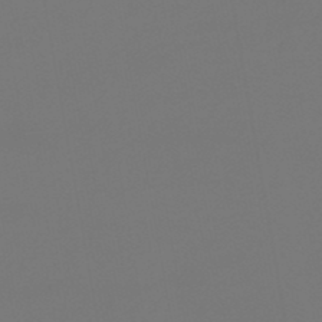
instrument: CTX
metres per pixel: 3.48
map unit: lHb
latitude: -47.6155
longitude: 71.2187
